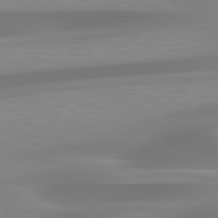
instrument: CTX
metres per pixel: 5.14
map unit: lApd
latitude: 79.5182
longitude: -92.4034
